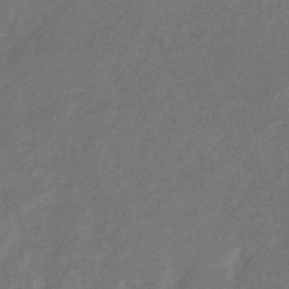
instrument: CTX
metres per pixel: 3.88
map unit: eHb
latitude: -34.4251
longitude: 75.2376
